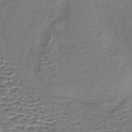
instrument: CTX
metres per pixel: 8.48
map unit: lHb
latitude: -39.1809
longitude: 59.1809
